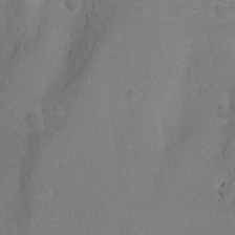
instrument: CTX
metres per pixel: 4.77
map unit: Nhu
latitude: 4.2333
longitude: -24.8946
